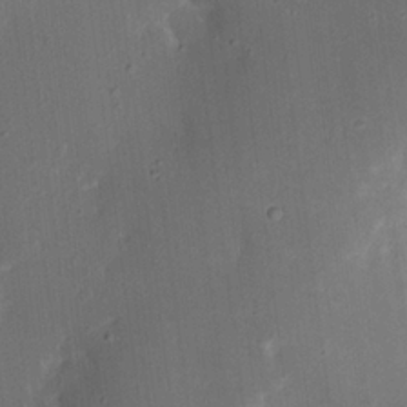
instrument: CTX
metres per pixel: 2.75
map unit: Nhu
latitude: 19.1592
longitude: -74.0633
